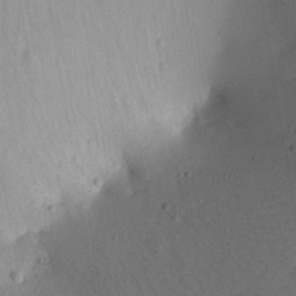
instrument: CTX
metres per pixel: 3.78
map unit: Aa
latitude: 18.8569
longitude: -144.7813
